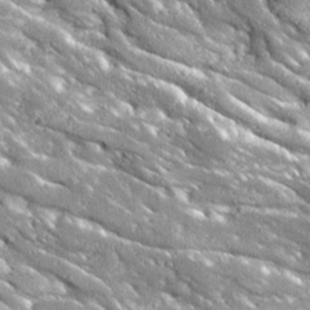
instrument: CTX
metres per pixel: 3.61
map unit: Ave
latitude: 19.5938
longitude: -135.9339
